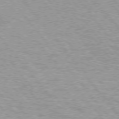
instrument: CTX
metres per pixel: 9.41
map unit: lApd
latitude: 74.7813
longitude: -76.9324
